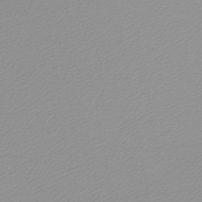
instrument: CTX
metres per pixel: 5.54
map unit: lHb
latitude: -45.6533
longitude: 66.0472
